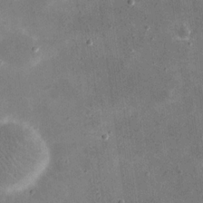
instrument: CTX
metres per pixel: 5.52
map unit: eHh
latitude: 21.1214
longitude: -66.3656
